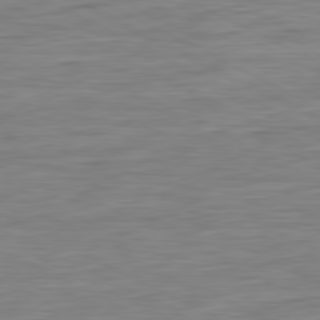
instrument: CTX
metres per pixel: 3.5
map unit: Ap
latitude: -81.6533
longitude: -77.5749
